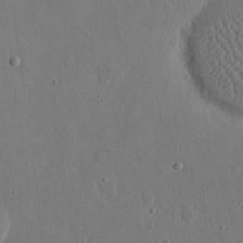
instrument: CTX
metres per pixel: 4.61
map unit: eHh
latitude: 16.6679
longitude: -70.0255
